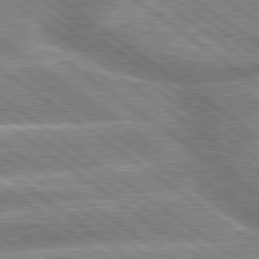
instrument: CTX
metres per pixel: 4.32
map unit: lApd
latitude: 79.5560
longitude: -158.7813
